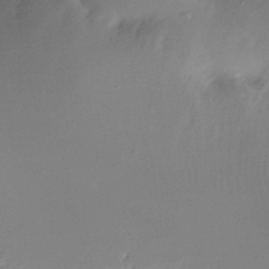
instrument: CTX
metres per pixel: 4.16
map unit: Nhe
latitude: -33.2187
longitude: -115.8205
